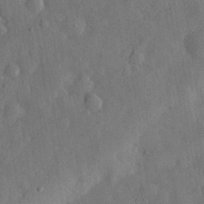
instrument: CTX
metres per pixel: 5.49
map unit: eHh
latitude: 29.3670
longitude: -76.1955
